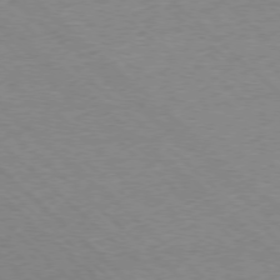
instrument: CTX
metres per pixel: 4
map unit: Ap
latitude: -77.5399
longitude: -86.2333
